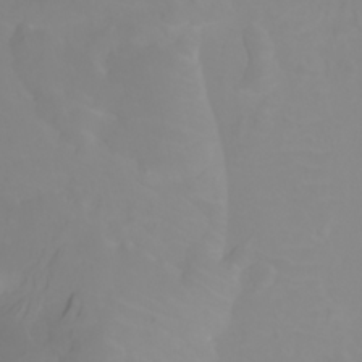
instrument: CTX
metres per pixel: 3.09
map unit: Ht
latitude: -1.7289
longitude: -61.5371
